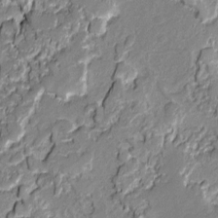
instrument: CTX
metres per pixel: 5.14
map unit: lAvf
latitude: -0.6141
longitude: -108.8002
